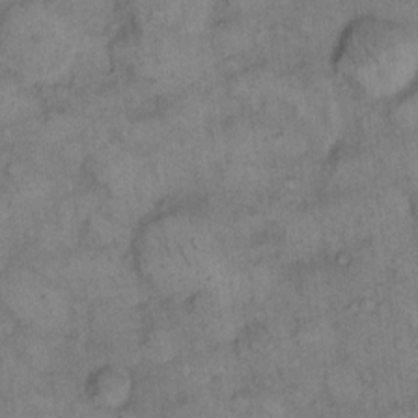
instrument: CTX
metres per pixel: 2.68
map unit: eHh
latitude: 13.9150
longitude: -64.8569
